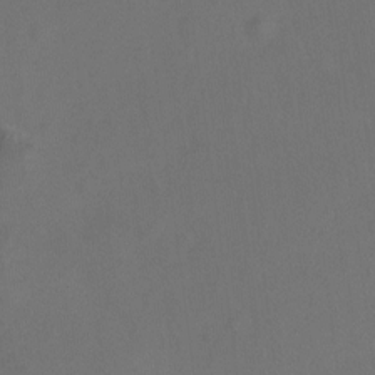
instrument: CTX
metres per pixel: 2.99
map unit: Hto
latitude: -12.6141
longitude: -40.5923
